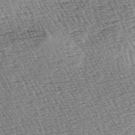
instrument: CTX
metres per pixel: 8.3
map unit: lAa
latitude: -3.3887
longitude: -122.7057
